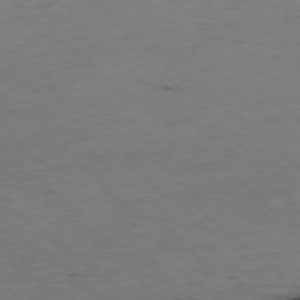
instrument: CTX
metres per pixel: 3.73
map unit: Hpe
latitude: -78.3495
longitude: 16.1795
